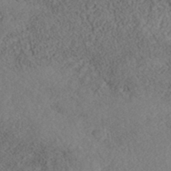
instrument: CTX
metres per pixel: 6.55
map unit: Nhe
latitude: -41.1242
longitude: -111.1403
